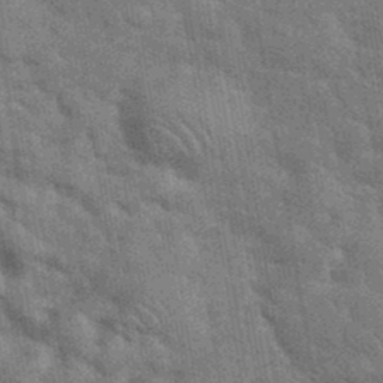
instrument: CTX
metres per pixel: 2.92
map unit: eHh
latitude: 37.2915
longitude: -66.1388
